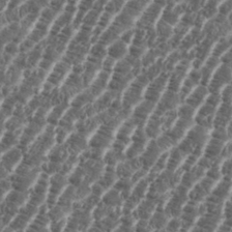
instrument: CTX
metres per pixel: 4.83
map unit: eHh
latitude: 36.2334
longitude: -136.7435
